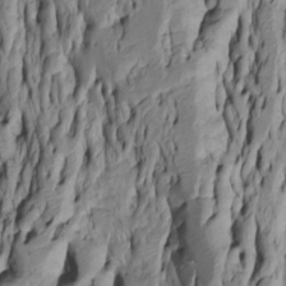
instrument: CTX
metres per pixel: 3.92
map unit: Htu
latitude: -5.6344
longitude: 151.9745
